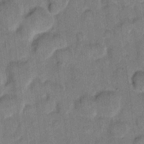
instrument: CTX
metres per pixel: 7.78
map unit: eHh
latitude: 11.8206
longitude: -66.0255
